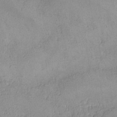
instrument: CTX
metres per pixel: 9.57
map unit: lHvf
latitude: -13.9178
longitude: -103.8205
